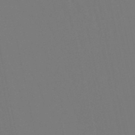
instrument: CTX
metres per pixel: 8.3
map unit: lHb
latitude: -50.1795
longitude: 70.3117
